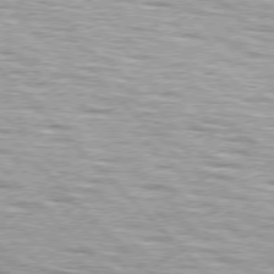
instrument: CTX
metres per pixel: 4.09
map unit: lApd
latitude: 76.7813
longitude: -58.4223
